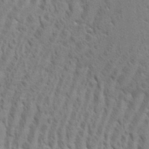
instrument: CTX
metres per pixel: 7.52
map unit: eHh
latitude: 33.8205
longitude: -141.0269
